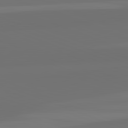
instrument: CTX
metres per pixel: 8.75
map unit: lApd
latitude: 82.4223
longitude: 154.8219
